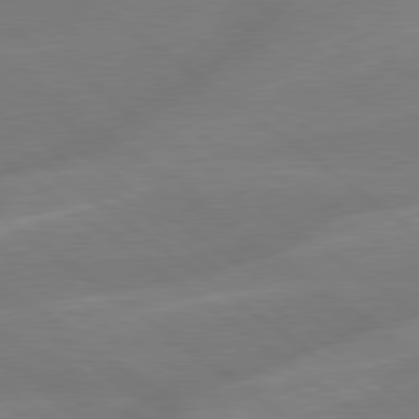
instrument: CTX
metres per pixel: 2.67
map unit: lApd
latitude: 79.3104
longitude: -141.3859
